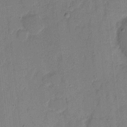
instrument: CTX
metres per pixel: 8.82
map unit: eHh
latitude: 7.6505
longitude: -66.8946
